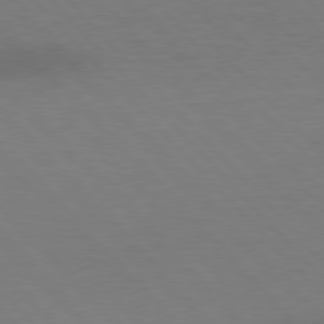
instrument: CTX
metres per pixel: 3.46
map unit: lApd
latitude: 77.2726
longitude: -58.9136
